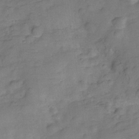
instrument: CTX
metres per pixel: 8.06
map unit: Hve
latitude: -28.7841
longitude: 92.6141
